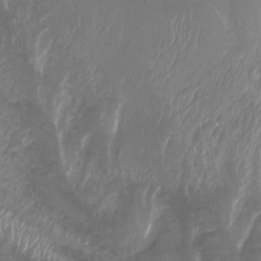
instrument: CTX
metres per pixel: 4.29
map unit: Aa
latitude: -8.1039
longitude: -78.9892
